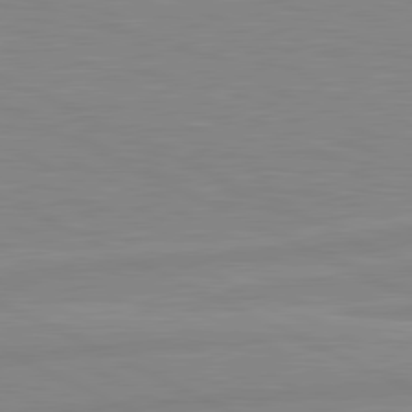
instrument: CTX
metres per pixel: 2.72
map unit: lApd
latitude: 81.2348
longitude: -172.4978
